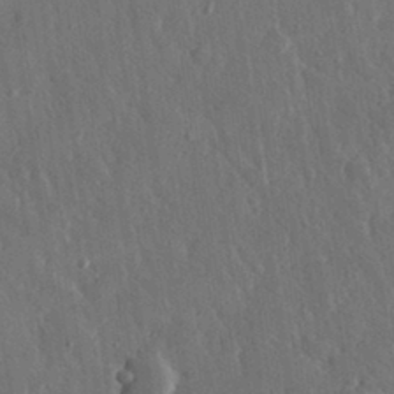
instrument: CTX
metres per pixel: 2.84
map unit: eHh
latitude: 31.3482
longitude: -79.5182
